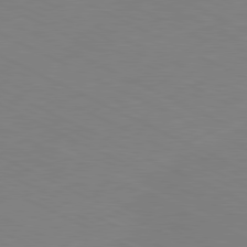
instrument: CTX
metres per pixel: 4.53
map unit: Ap
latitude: -81.8045
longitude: -71.6883
